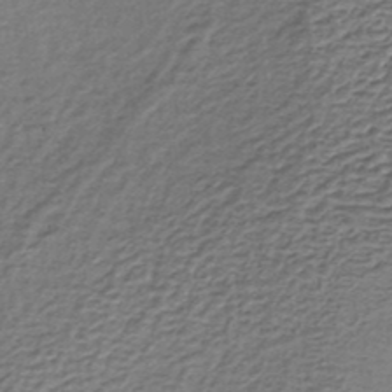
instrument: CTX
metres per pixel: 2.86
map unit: lHb
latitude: -35.4454
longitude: 60.7841
